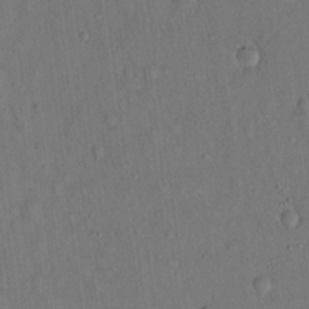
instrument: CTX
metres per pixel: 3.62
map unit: Hto
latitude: 14.3279
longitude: -60.0822
